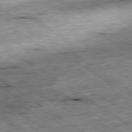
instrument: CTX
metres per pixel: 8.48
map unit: Ap
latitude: -79.9556
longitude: -87.5182
